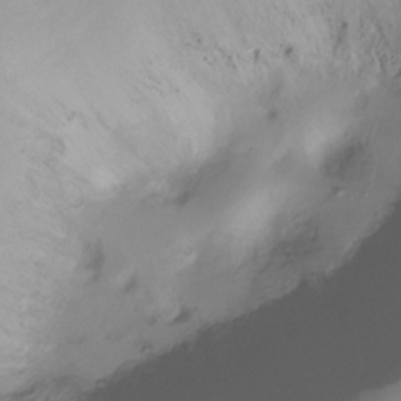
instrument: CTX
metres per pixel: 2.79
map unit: Ht
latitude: -16.3685
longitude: -44.6868
